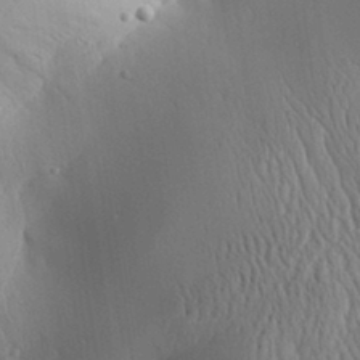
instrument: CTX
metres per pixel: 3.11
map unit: Aa
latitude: 31.7639
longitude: -142.6869
